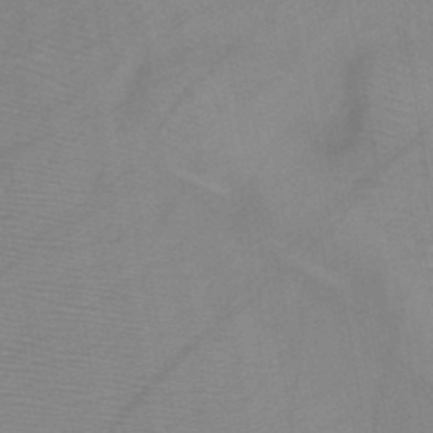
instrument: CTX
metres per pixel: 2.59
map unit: HNb
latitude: -45.6722
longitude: -40.5356
